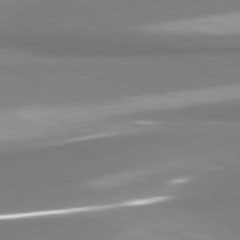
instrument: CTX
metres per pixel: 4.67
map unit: lApd
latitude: 81.3293
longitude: 166.8219
